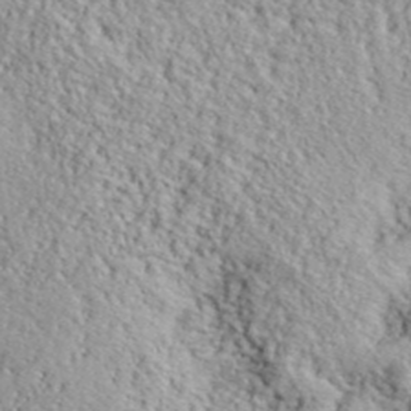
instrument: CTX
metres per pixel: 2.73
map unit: lHvf
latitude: 40.8380
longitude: -88.3090
